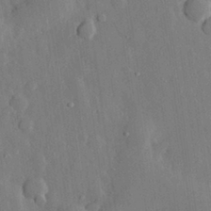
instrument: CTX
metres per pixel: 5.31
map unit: eHh
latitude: 28.7813
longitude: -79.3671
